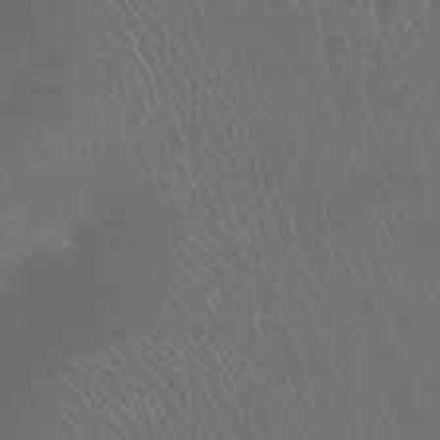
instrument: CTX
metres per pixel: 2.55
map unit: Nhu
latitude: 28.1767
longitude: -62.9325
